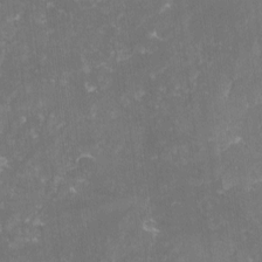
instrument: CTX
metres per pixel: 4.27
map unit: lHvf
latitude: -13.7478
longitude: -98.9135
